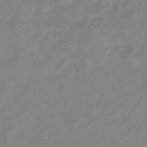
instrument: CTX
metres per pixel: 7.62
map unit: eHb
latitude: -41.1998
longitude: 81.1431
